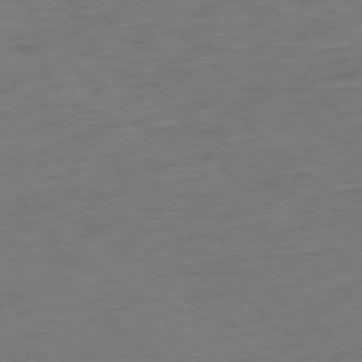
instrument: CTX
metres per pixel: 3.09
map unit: Ap
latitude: -76.8786
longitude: -77.2159
